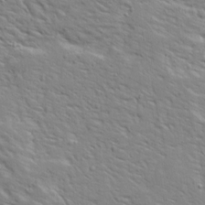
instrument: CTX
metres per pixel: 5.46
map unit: Ave
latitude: 13.5182
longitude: -139.2726
